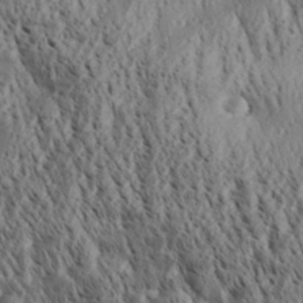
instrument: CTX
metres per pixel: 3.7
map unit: Aa
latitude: 30.3845
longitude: -137.9150
